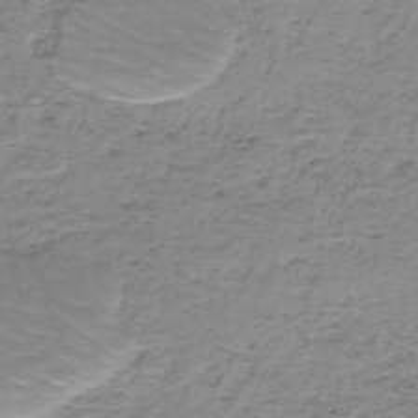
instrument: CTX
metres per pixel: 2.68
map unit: HNb
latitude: -50.3873
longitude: -54.0444
